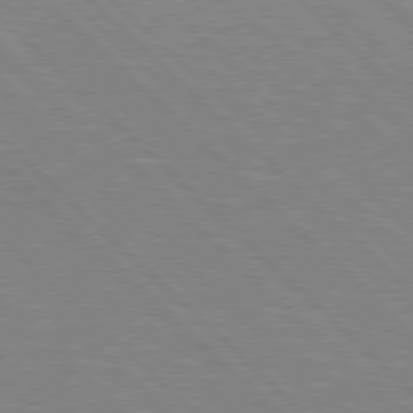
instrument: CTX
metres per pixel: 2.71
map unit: Hpe
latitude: 77.2915
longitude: -127.6316
